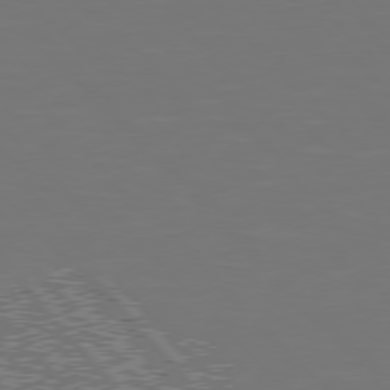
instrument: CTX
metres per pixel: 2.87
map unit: Hpe
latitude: 76.6301
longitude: -170.9325
